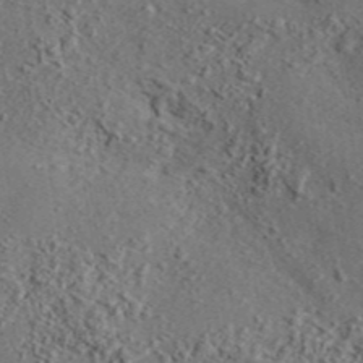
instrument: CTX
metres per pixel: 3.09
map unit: eAb
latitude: 43.3482
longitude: 115.3698
